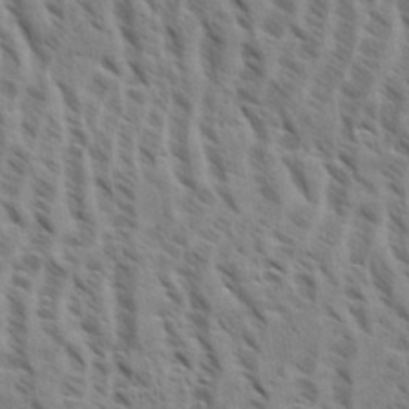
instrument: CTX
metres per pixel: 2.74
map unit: eHh
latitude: 33.8583
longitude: -140.8946
